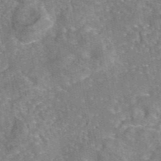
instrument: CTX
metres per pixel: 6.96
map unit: eAb
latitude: 45.3481
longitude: 107.5777
